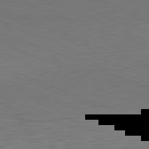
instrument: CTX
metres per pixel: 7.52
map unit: Hpe
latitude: -81.9367
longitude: 17.3132
